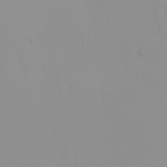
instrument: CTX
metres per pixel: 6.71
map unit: eHh
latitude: -1.0865
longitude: 20.0472
